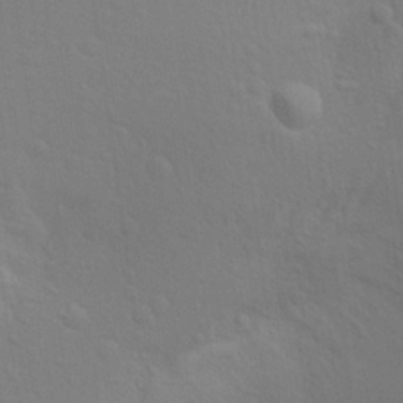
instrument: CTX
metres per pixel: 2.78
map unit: Aa
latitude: 25.9150
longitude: -145.6316
